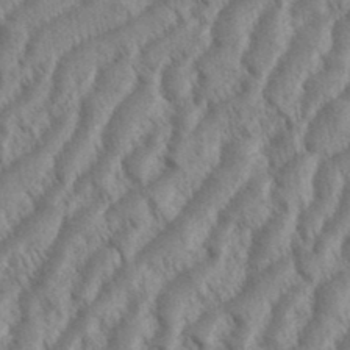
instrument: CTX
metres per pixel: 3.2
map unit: eHh
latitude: 36.5546
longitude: -138.2522
